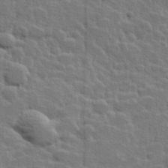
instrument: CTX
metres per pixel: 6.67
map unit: Hve
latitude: 25.5938
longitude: 144.6708
